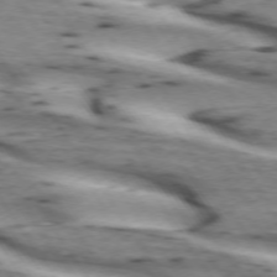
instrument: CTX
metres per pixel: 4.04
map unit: lApd
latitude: 72.8002
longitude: -53.7450
